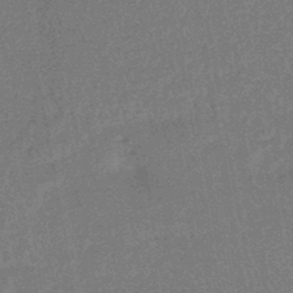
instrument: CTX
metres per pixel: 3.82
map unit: HNhu
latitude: -44.5952
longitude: 99.3887
